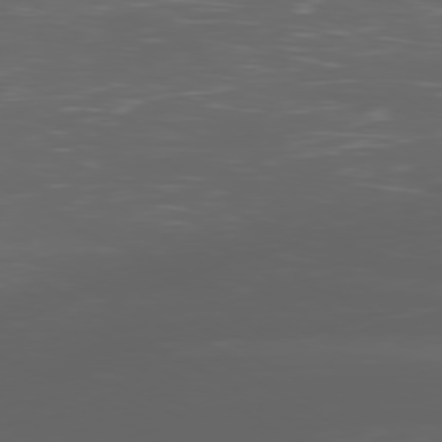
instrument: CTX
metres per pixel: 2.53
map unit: Ap
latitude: -79.3509
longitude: -74.9325
